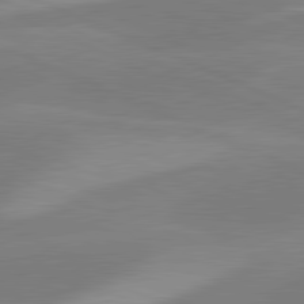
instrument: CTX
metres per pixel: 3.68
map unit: lApd
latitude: 81.4237
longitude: 124.8219
